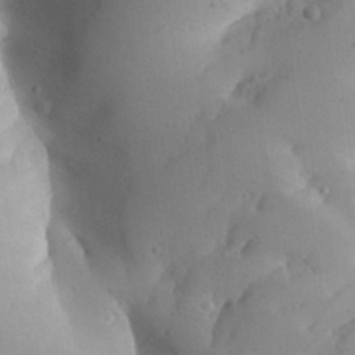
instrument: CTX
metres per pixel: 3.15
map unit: Aa
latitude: 26.9514
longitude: -128.8380
